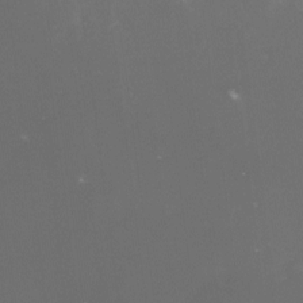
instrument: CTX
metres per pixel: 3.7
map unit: lHvf
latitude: -13.6911
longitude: -101.2537
